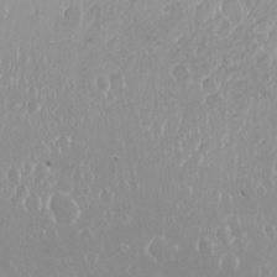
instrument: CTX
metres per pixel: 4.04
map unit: Nhu
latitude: -11.7667
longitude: -38.0255
